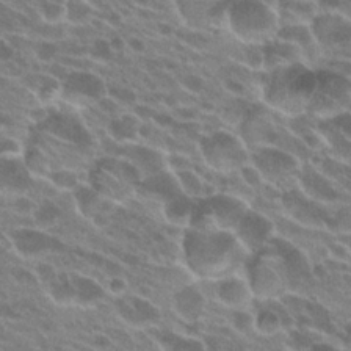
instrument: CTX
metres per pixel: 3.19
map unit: Hto
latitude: 23.1781
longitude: -38.4979
